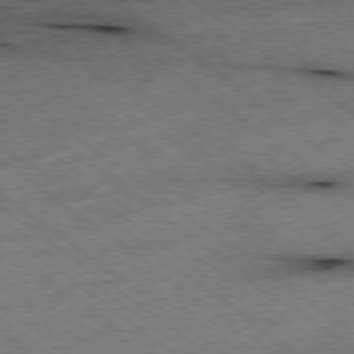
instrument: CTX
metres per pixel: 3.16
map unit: Hpe
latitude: -78.5007
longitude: -22.5546
